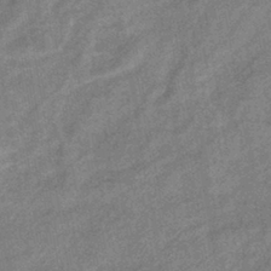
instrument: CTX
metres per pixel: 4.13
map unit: eHb
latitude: -41.5399
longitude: 82.0283
